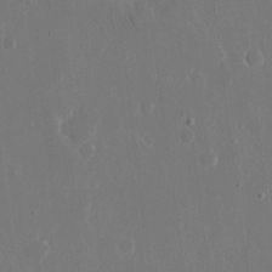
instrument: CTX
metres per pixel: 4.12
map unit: eHh
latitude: 15.8017
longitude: -71.1592
